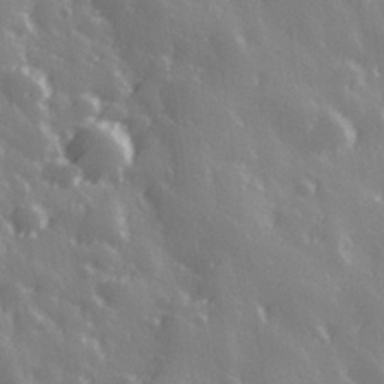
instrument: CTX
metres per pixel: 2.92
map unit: Hve
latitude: 28.3656
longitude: 147.0675
